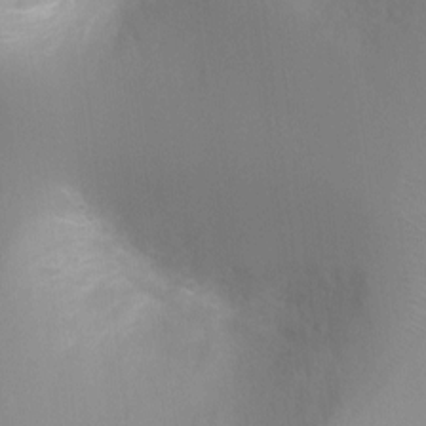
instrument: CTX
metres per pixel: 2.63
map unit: Ht
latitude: -8.0283
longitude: -24.4412
